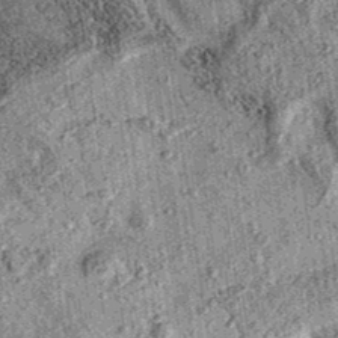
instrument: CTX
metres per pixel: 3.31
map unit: eAb
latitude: 36.3278
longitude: 109.1998
